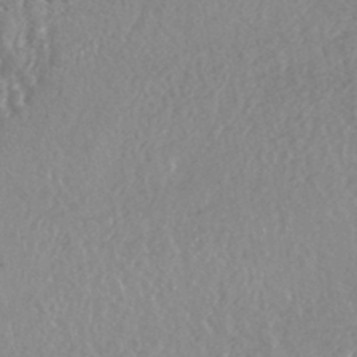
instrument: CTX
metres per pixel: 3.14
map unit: HNhu
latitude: -44.6707
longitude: 94.9352
